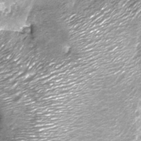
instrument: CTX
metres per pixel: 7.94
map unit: Nhu
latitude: -13.4832
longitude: -22.3656
